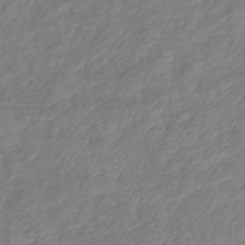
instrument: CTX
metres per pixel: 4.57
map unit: eHb
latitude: -41.5588
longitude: 81.8234
